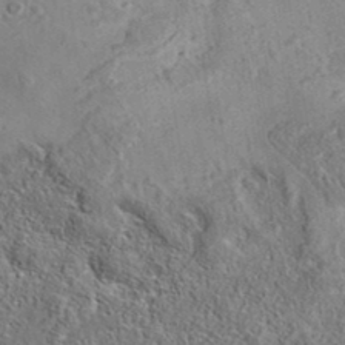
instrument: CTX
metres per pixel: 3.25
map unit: eAb
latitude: 35.9528
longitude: 111.7288
